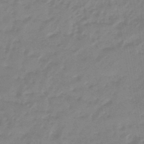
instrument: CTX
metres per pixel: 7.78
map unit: eHb
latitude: -46.1794
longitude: 83.0864
